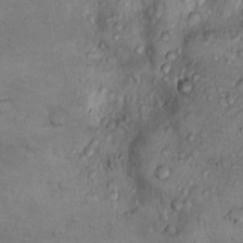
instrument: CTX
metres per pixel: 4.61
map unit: Nhu
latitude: 9.9150
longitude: -25.3859
